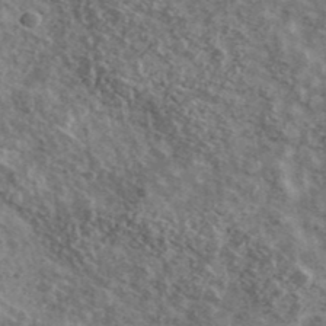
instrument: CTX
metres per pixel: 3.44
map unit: Ave
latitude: 41.4615
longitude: -108.1200
